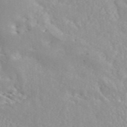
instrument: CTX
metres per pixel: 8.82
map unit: ANa
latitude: 46.5735
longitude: 26.6329
